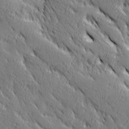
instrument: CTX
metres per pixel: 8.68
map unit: Ave
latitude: 20.4601
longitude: -136.1389
